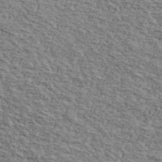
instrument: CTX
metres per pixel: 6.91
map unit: Ave
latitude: 41.4048
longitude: -109.6505
